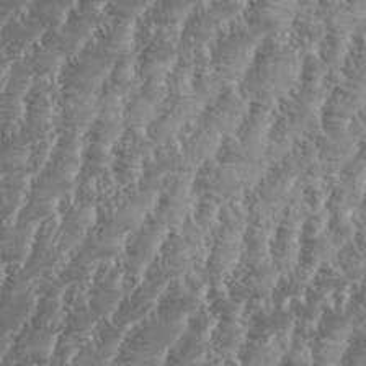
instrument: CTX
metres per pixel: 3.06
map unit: eHh
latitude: 35.0080
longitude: -136.4034
